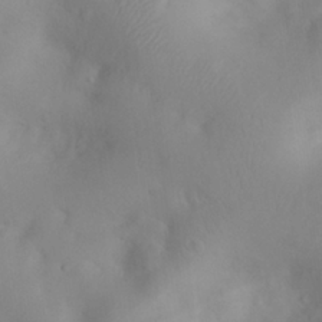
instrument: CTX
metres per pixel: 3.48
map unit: eHh
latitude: 25.6504
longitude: -65.0458
